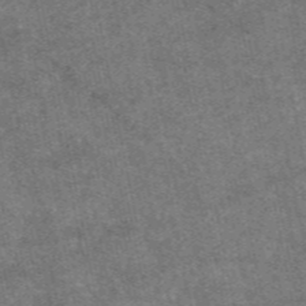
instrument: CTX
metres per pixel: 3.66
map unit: eAb
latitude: 47.5749
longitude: 121.2187
